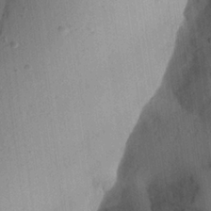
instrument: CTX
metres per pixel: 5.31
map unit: Aa
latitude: 22.5924
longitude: -147.3860
